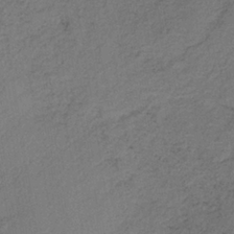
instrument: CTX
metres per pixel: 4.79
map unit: lHb
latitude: -34.7085
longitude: 62.4440
